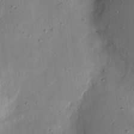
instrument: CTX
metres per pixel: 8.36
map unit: eHh
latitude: 7.5371
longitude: -72.1200
